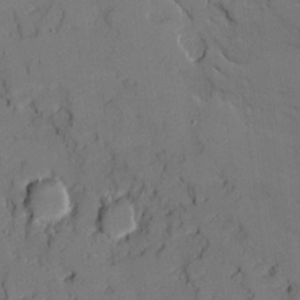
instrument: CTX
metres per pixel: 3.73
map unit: Ave
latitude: 18.8758
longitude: -128.7624
